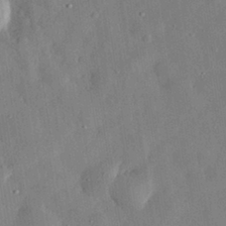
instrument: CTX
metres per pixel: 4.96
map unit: eHh
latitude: 31.0459
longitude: -76.1955
